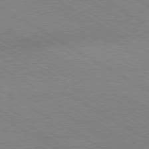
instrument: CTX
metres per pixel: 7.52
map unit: Hpe
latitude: -80.3873
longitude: 19.7856
